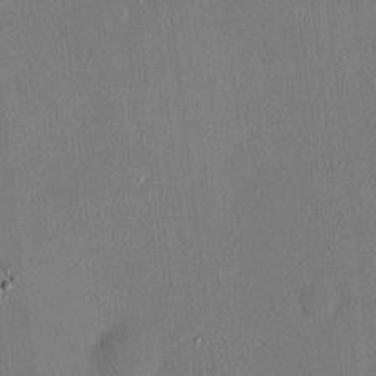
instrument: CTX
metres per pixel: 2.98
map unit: HNhu
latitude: 8.4034
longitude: 9.1998
